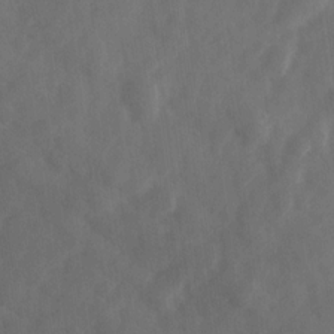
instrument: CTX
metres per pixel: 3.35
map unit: Ave
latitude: 17.8394
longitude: -131.7450
